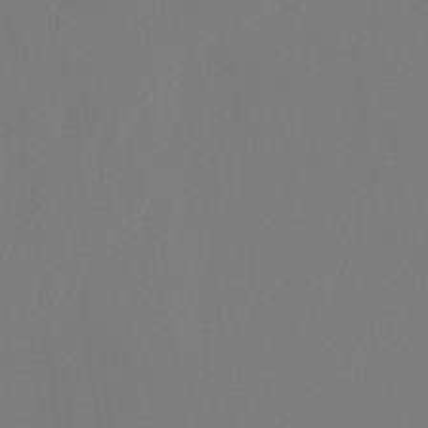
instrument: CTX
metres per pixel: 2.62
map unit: Ht
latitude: -4.5951
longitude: -61.4804
